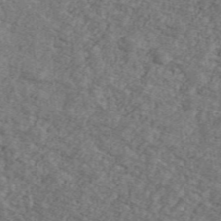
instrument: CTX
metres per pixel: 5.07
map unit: Ave
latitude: 41.5749
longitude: -110.5546
